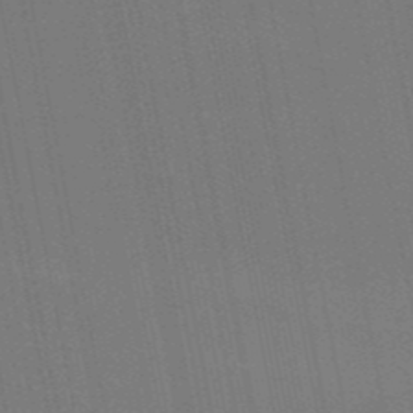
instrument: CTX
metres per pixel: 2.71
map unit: HNb
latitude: -51.7855
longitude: -45.5371
